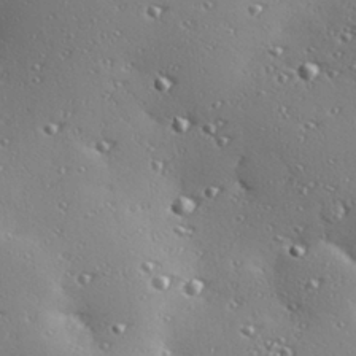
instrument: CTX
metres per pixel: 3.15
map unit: Hve
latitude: 28.0633
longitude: -91.8394
